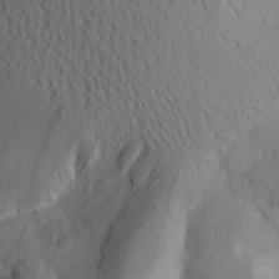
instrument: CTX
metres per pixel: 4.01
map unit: Aa
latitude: 22.4034
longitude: -146.3468
